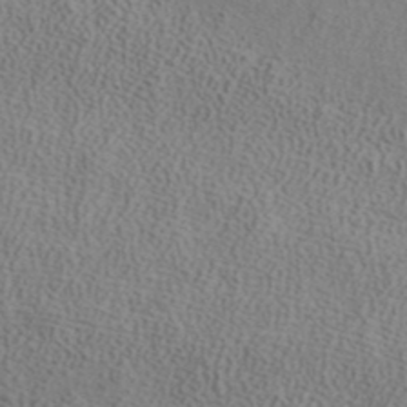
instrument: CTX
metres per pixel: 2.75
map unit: ANa
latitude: 38.5168
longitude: 20.4251
